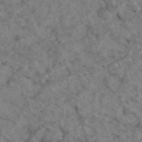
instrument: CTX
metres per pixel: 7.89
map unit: eAb
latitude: 47.6316
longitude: 112.6141
